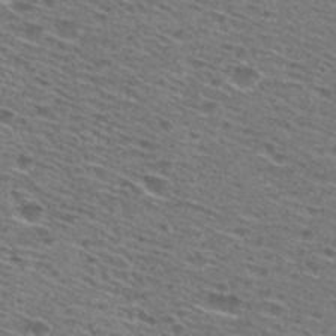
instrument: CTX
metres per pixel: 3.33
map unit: Hto
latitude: 28.7624
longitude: -47.1781
